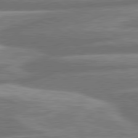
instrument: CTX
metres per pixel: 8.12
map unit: lApd
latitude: 80.8569
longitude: -166.9702
